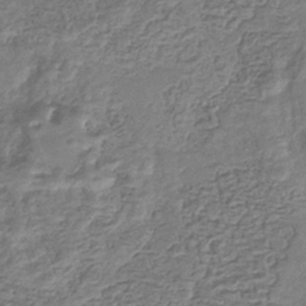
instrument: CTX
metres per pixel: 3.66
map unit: eHb
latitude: -35.3699
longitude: 80.2929
